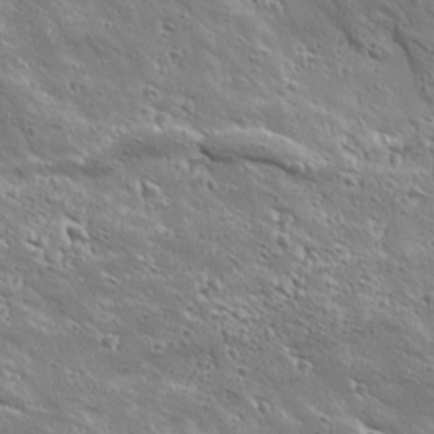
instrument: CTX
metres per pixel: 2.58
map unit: Ave
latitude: 19.1403
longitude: -136.9892
